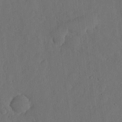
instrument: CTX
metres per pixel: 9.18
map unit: lHvf
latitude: 17.3482
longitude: -114.5167
